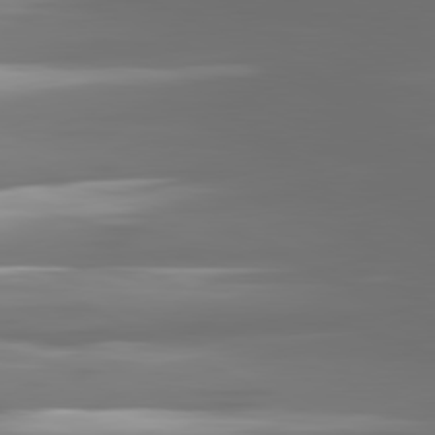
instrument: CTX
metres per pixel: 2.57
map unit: lApd
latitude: 81.0080
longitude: -138.5735
